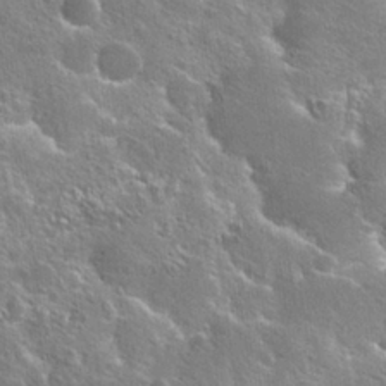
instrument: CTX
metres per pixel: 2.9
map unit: Hto
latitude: 25.6127
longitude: -45.3481
